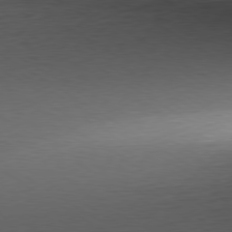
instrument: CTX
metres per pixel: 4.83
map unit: Ap
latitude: -80.4629
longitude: -67.8016
